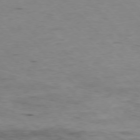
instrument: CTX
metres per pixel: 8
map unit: Hpe
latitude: -77.1242
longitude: 12.2173
